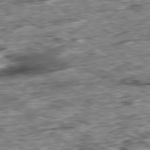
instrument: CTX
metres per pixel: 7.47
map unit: Ap
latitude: -80.5385
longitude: -89.3671
